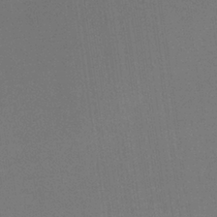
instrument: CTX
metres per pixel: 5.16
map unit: HNb
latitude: -35.5777
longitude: 54.6519
